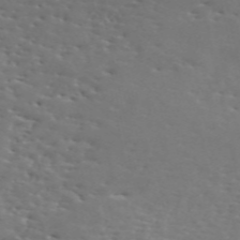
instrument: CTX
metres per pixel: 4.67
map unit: ANa
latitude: 50.4601
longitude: -81.4804
